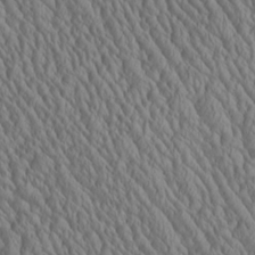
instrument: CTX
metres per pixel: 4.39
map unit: Aa
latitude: 25.3481
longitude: -135.7260
